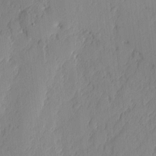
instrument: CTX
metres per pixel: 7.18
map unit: eHh
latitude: 4.4034
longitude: -76.1955
